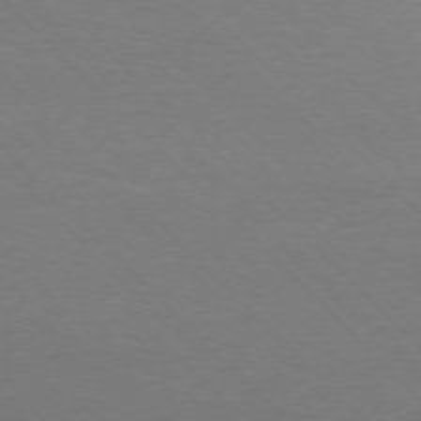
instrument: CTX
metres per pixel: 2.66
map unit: Ap
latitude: -77.5399
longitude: -69.5560
